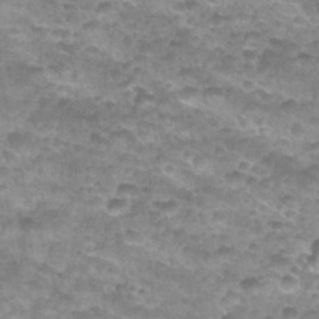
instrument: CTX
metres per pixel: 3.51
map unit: Nhu
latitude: 27.6505
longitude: -55.1592
